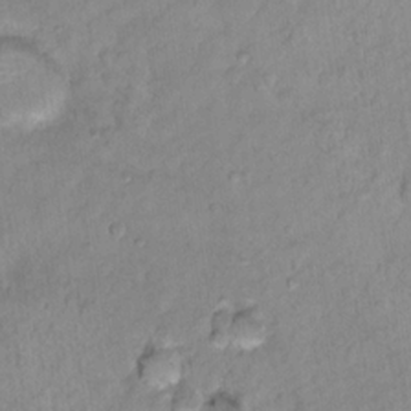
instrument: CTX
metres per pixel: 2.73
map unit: Nhu
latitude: 16.4601
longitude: -32.7057
